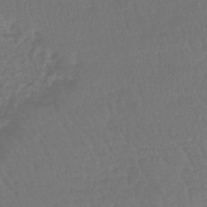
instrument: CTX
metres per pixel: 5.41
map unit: lHb
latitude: -45.5399
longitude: 69.7288
